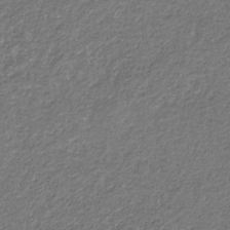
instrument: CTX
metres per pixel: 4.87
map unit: eHb
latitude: -31.1431
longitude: 69.4832
